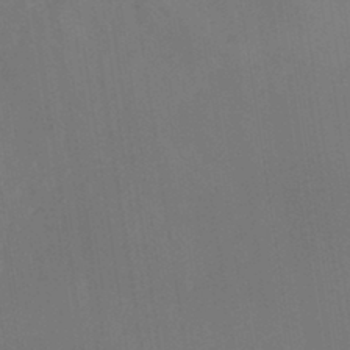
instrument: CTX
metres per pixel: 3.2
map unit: HNb
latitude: -44.2551
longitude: -45.0080
